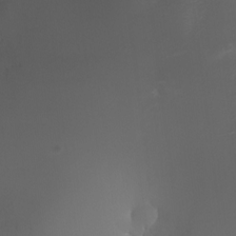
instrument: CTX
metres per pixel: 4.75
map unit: HNhu
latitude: 8.3845
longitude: -1.3481
